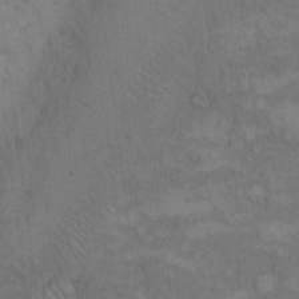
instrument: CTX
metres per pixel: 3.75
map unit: Hto
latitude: 8.3278
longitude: -59.3293
